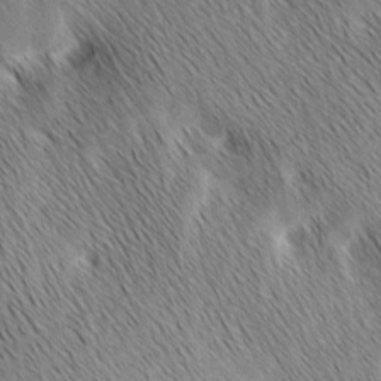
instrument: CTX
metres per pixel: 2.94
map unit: Ave
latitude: 1.4615
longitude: -115.0080
